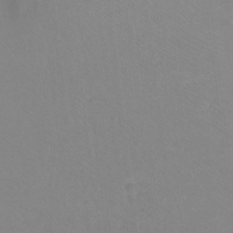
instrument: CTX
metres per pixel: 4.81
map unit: Ht
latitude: -9.0297
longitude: -38.1011
